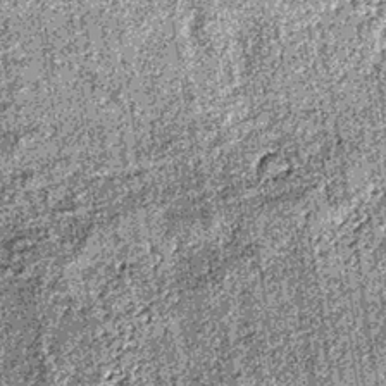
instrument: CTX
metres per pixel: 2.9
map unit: lHb
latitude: -38.7274
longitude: 67.5399
